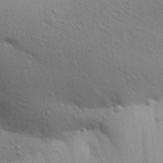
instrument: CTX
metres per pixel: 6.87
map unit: Aa
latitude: 30.1767
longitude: -147.4049
